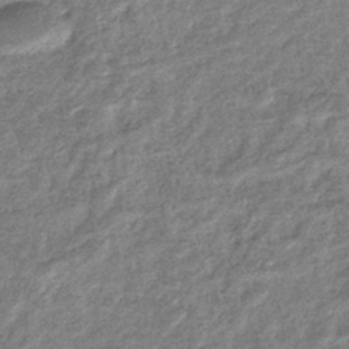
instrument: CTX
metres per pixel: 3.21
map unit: eHb
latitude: -36.6707
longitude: 78.9730
